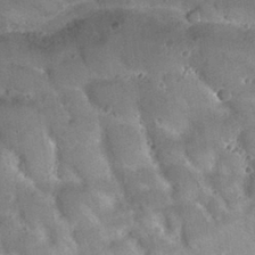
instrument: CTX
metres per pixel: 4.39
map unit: Nhu
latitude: 29.4804
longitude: -49.4426
